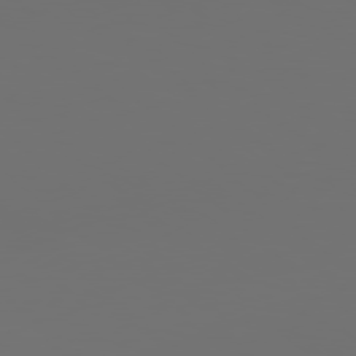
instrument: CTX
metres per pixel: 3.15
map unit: Hpe
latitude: 78.0255
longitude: -177.7449
